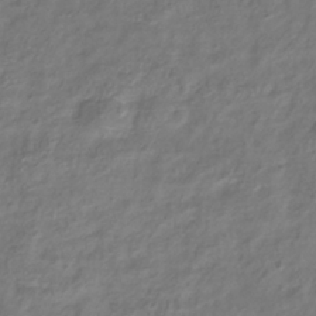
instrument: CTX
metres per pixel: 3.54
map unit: Hve
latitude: -33.7100
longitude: 88.8786
